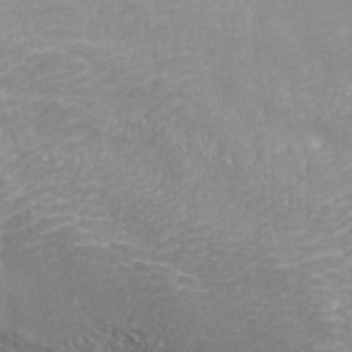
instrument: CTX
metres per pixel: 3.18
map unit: ANa
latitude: 40.4223
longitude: 24.6329
